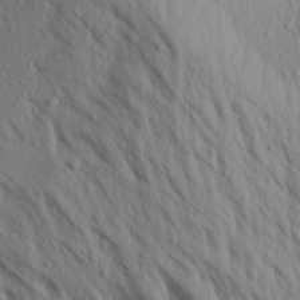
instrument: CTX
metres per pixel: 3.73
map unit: Aa
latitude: 18.2711
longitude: -147.8017
